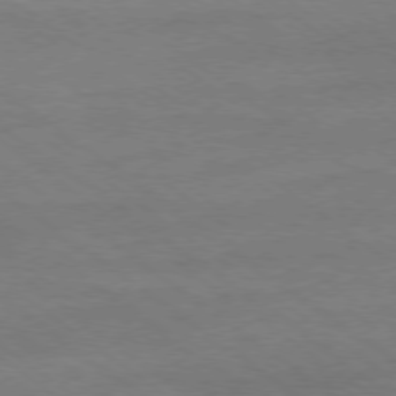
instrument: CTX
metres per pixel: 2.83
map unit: Ap
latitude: -78.7652
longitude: -99.8016
